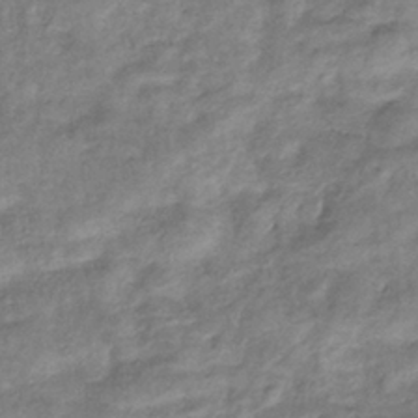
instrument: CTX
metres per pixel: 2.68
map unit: eHb
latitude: -36.5762
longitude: 75.8990
